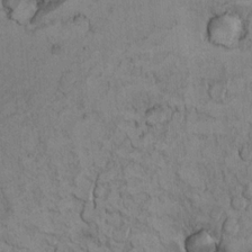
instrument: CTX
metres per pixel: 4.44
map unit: Ht
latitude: 11.5749
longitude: -31.7450
